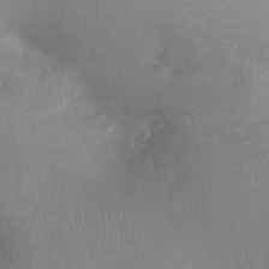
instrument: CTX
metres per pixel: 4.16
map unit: Ht
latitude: -3.6532
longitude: -15.8773
